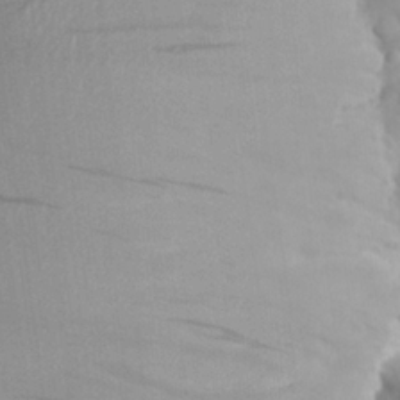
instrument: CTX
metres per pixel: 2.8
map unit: Aa
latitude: 26.5735
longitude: -147.1404
